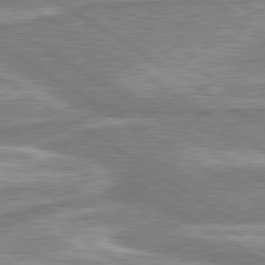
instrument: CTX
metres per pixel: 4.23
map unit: lApd
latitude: 80.2711
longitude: -176.7435
